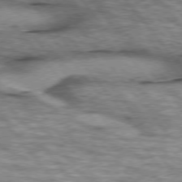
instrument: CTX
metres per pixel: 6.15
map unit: lApd
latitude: 76.0255
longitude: -48.6113
